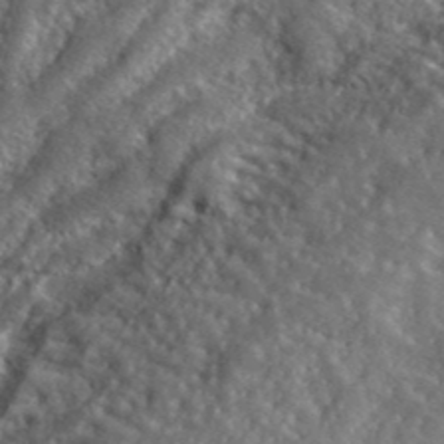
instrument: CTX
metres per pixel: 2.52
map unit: ANa
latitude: 40.0822
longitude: -89.5749
